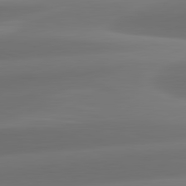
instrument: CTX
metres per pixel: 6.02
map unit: lApd
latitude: 82.2144
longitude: -163.7450
